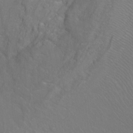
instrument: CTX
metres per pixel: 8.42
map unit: Ht
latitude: -7.4265
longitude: -37.7072
